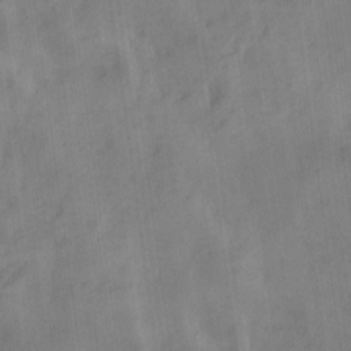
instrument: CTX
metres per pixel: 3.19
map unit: Ave
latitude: 18.9136
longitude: -131.7261
